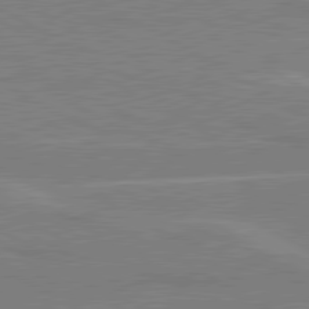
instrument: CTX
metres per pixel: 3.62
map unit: lApd
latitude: 80.5735
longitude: 122.3118
